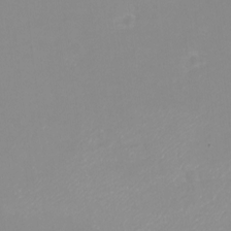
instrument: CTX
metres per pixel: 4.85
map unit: eHh
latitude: -4.1983
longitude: -76.2144
